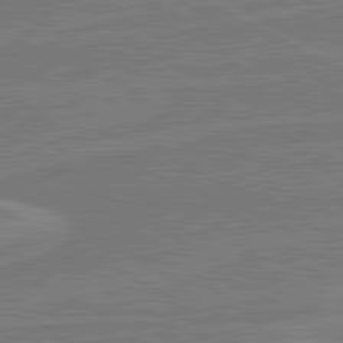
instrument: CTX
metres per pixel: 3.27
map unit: lApd
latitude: 80.9514
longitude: 168.2739
